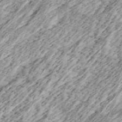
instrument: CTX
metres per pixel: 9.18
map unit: Ave
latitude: 15.7072
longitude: -136.8002
